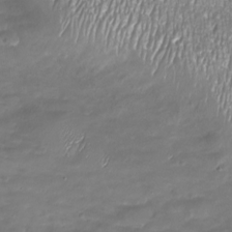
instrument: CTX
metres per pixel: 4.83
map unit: Nhu
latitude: -27.6155
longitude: -59.7639
